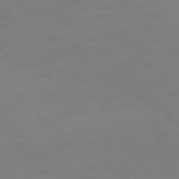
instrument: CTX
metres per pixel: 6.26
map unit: Ap
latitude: -77.1053
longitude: -71.0647
